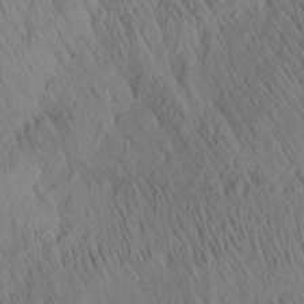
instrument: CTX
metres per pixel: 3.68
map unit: Aa
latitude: 26.7624
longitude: -142.1011
